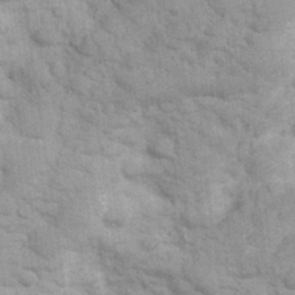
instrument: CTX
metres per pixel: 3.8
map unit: Hve
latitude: 32.2711
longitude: 151.4454
